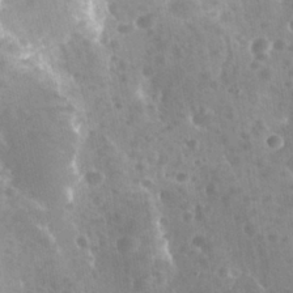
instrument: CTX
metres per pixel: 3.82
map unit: Nhu
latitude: 25.8772
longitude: -56.4223
